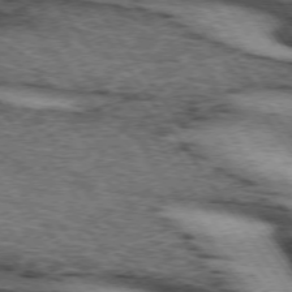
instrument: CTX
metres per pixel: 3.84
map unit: lApd
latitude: 73.7828
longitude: -75.6316
